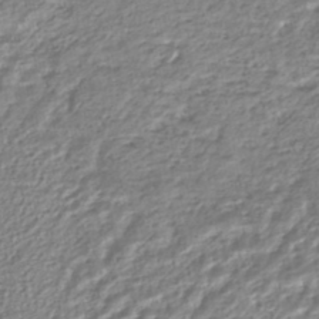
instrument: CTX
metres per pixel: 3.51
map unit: HNhu
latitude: -44.9353
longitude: 103.5588
